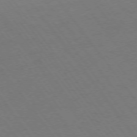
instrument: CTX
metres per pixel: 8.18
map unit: Ap
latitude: -75.6344
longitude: -64.9703
